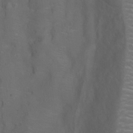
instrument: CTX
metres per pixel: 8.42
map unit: Ht
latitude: 0.2900
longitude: -35.8583
